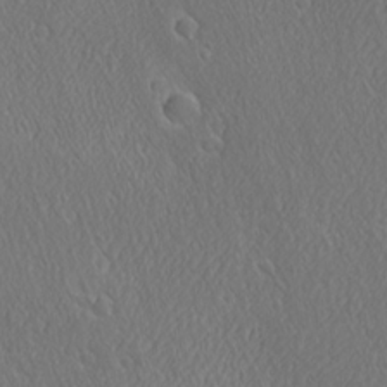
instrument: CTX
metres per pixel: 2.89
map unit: Ave
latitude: 21.5938
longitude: -136.9514
